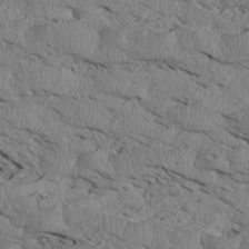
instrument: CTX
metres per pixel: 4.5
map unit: Htu
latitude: 3.9906
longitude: 151.5966
